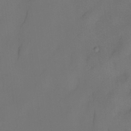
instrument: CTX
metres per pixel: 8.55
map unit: eHh
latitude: -22.2551
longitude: 15.6722
